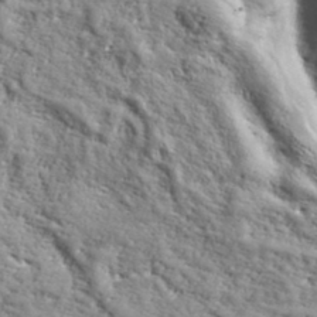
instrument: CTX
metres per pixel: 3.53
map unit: lHvf
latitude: 38.2522
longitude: -92.2333
